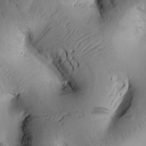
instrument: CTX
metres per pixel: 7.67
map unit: Htu
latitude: 2.4790
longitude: 178.0661
